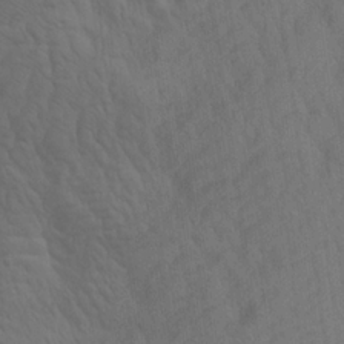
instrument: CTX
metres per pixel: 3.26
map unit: lAa
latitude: 21.6127
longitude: -138.3089
